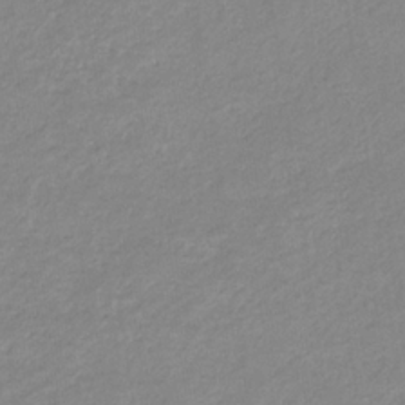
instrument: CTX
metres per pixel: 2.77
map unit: eHb
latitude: -31.7855
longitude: 68.0850
